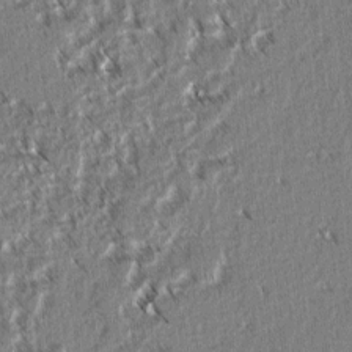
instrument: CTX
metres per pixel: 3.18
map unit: lAvf
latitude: 3.2915
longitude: -105.9150
